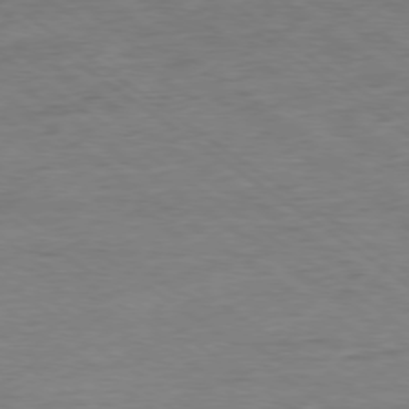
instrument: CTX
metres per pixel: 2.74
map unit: Ap
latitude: -78.2928
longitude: -82.1199
